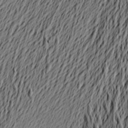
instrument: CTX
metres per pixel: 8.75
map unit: Aa
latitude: 21.8584
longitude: -149.4993
